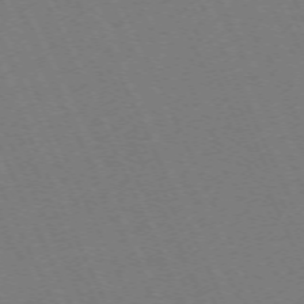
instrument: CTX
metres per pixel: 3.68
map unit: Hpe
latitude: -71.4077
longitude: 12.4440
